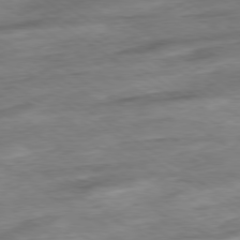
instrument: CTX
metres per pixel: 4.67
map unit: Hpe
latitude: -79.0108
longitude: -16.7057
